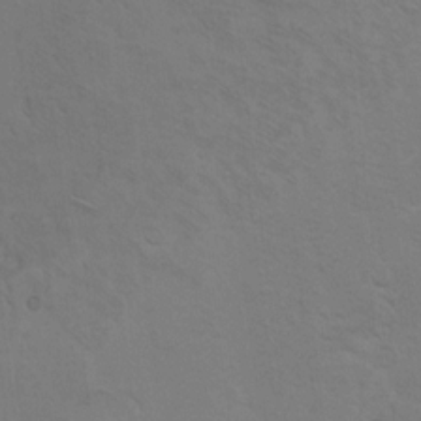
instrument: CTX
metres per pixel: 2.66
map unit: Hto
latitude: 11.0270
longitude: -35.7071
